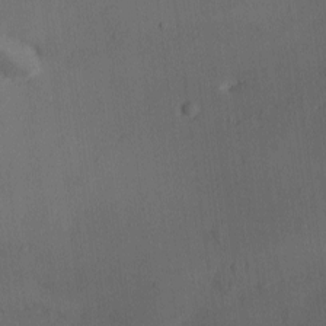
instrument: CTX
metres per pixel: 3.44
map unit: Ave
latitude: -10.0283
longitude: -122.0444
